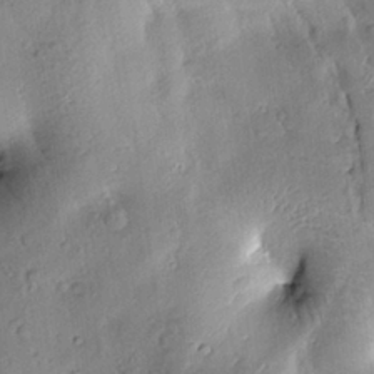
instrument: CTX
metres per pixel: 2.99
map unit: Htu
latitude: 0.3845
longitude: 173.2565
